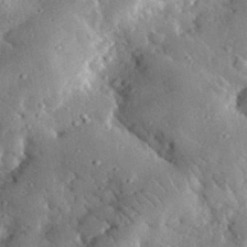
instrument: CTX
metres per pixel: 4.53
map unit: lHvf
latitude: 32.8380
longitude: -84.6113
